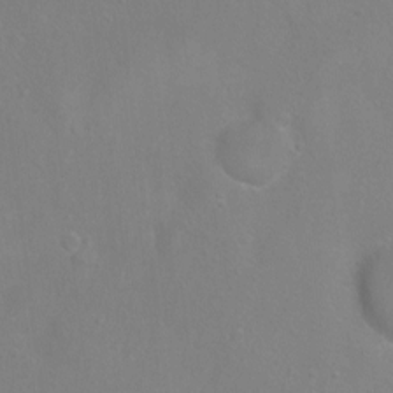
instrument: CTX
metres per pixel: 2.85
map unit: Hto
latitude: -5.6344
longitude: -35.5182
